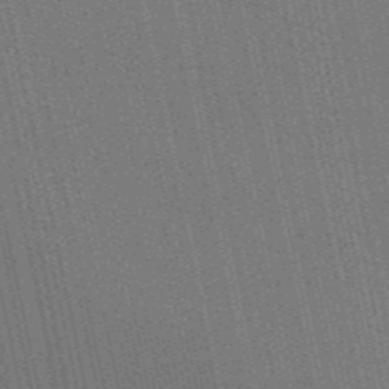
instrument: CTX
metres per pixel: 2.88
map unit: HNb
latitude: -47.6155
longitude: 59.3887
